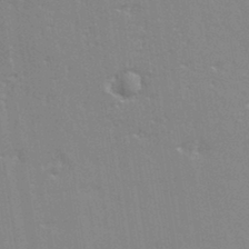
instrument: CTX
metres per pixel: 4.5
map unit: eHh
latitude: 33.3671
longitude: -132.3467
